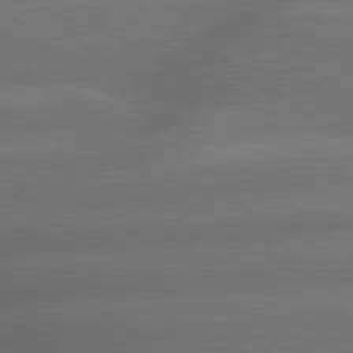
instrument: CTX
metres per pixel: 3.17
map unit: lApd
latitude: 79.9528
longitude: -154.3467
